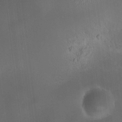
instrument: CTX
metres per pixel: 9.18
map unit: HNhu
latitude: 10.4223
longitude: 9.7855
